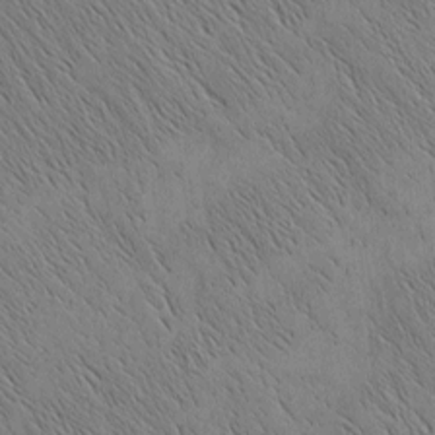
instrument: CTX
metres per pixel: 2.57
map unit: Nhu
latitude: -4.2361
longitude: -149.7828
